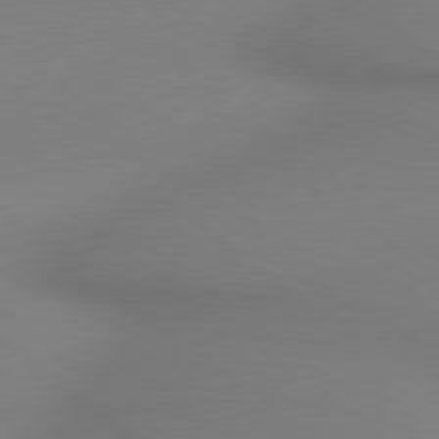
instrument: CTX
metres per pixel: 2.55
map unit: lApd
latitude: 79.1026
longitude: 179.8989
